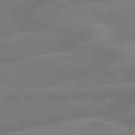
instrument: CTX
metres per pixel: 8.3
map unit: lApd
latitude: 79.2348
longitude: -141.7071
